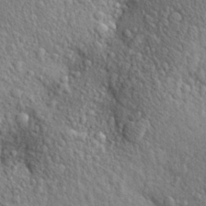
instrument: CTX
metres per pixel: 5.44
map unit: Aa
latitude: 28.1011
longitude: -148.7435
